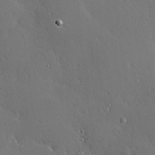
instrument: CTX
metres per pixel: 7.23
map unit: Hve
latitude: 25.2159
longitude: -92.3656
